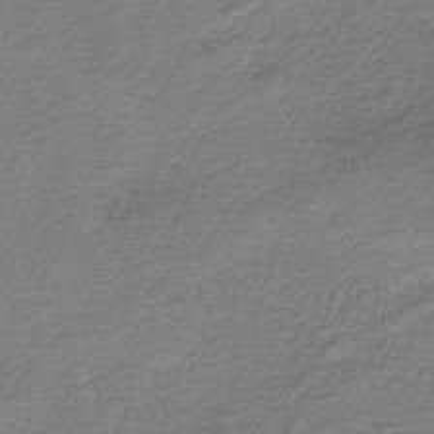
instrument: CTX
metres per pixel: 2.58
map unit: HNb
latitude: -36.5573
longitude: 54.1984
